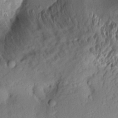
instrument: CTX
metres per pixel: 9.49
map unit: Aa
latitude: 13.2159
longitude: -140.1388
